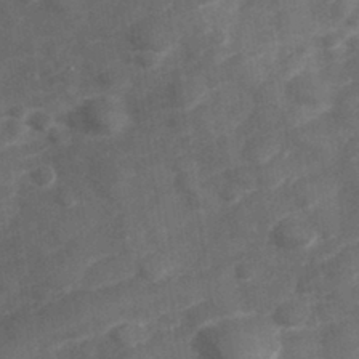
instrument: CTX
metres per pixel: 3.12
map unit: Hve
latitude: 32.9136
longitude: 151.5777
